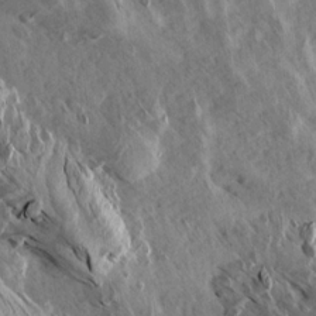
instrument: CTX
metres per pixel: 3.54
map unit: Aa
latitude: 13.2159
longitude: -143.7261
